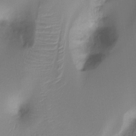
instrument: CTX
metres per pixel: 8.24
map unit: Ht
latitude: -16.2551
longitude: -45.3292
